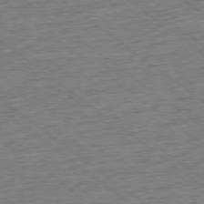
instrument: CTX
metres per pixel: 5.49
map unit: Ap
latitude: -78.0850
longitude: -82.7813
